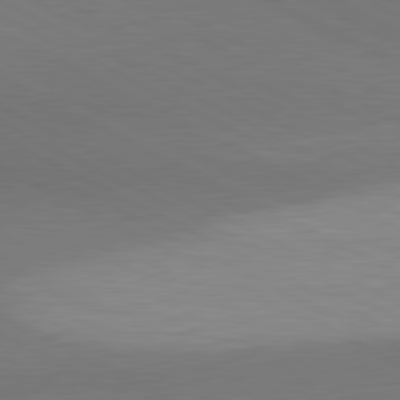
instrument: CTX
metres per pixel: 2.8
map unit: lApd
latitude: 80.8947
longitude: 139.8989
